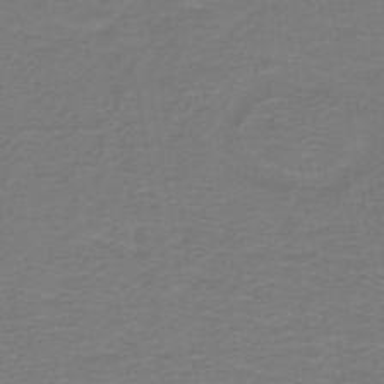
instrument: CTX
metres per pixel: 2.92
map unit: lHb
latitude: -42.3684
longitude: 53.6344
